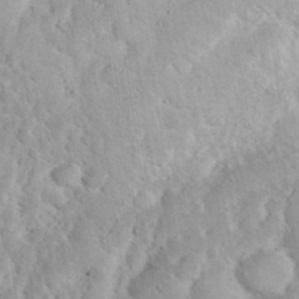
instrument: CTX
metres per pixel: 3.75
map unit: eHh
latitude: 36.4979
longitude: -61.1214
